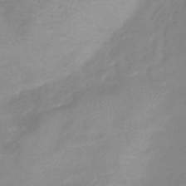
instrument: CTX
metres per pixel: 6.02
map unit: lHb
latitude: -41.2565
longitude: 75.2376
